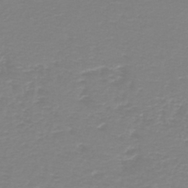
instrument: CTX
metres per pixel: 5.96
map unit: HNb
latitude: -45.4077
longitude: 53.8989
